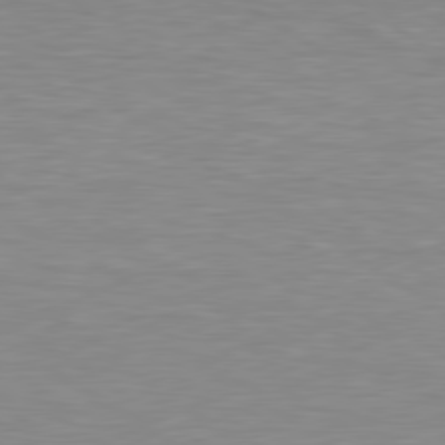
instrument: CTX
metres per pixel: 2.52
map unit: lApd
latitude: 79.1970
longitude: -87.9717
